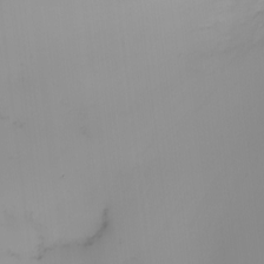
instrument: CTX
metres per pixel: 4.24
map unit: eHh
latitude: -0.6330
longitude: 19.8422
